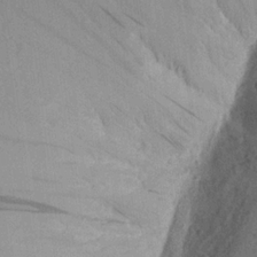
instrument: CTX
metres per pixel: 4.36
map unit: Aa
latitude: 20.5735
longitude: -141.1781
